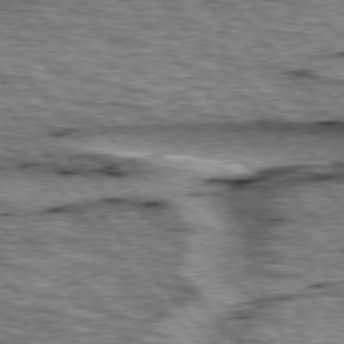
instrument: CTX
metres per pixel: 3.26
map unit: lApd
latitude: 76.3845
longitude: -71.4048
